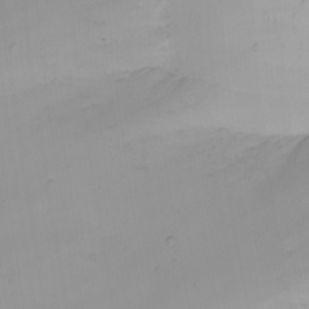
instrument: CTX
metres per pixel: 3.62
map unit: Htu
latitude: -8.2361
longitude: -64.4412
